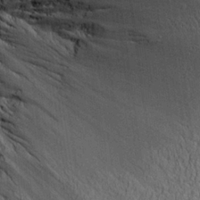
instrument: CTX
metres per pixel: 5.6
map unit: Aa
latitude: 23.0269
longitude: -144.4790
